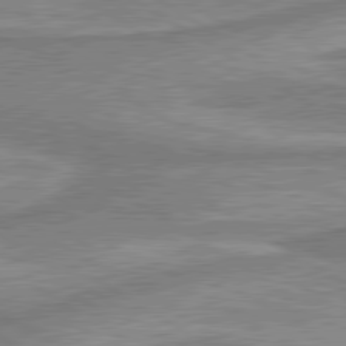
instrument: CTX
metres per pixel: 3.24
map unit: lApd
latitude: 80.2900
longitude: -177.0647
